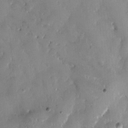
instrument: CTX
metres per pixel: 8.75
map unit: HNhu
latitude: 0.9136
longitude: -4.3467
